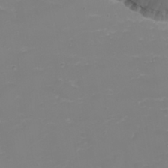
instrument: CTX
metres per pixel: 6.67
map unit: eHh
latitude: 22.1011
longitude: -64.8191
